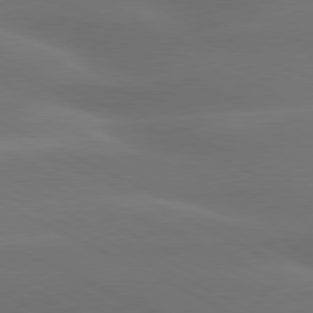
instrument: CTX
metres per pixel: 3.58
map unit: lApd
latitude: 79.6694
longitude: -121.1026
